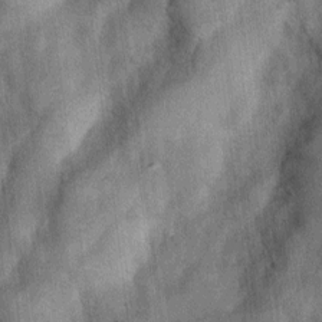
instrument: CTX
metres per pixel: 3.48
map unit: Nhu
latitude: 5.8016
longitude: -23.8394
